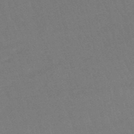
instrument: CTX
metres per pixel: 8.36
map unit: eHb
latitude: -48.5952
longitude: 86.4251
